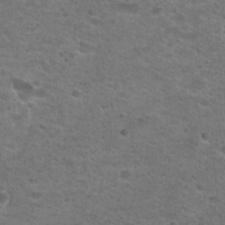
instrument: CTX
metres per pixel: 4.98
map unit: Hto
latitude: 25.3292
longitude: -49.6883
